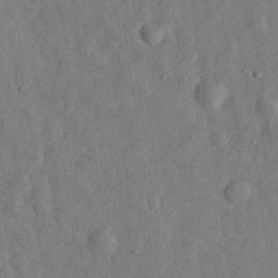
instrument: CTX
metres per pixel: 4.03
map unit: eHh
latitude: 31.2537
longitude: -74.1767
